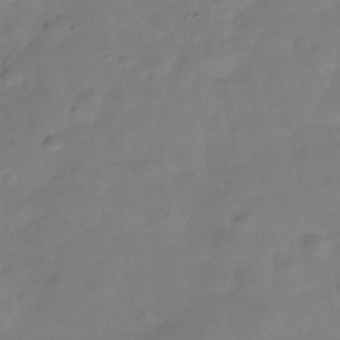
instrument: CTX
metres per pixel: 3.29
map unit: Hve
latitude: -31.2565
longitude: 93.1431
